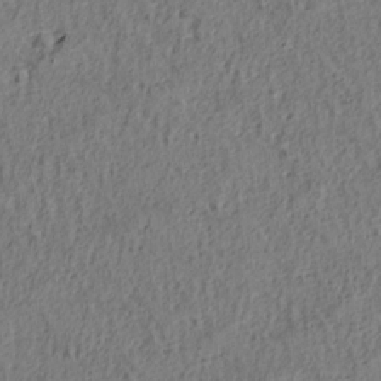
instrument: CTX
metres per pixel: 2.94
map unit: lAa
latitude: 4.7813
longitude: -113.4426
